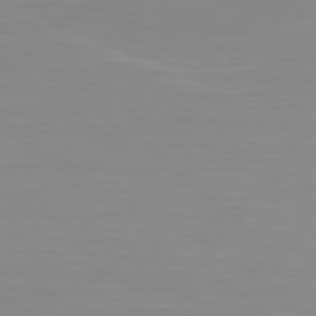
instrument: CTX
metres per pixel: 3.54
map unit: Hpe
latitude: 78.6491
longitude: -141.6882
